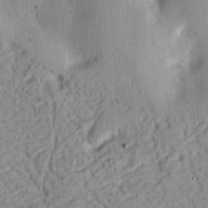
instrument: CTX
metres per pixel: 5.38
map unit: Ht
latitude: 13.4049
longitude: -74.4979
